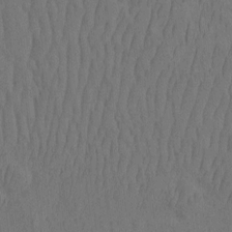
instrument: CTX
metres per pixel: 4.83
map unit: eHh
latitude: -2.2550
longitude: 16.5574
